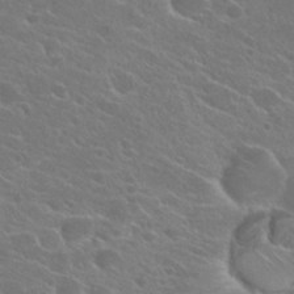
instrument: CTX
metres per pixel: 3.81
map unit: Hto
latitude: 24.2711
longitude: -39.5560
